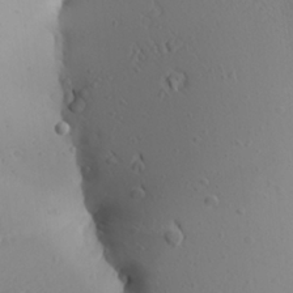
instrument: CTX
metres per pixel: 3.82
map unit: Aa
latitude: 24.6679
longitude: -145.1970
